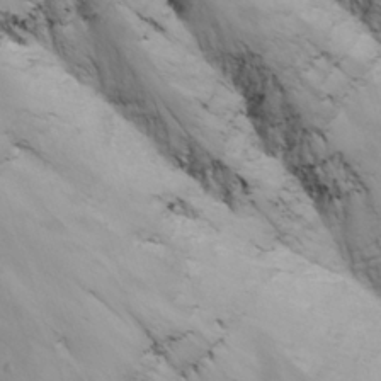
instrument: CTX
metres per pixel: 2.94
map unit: Nhu
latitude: -8.4440
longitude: -66.7057
